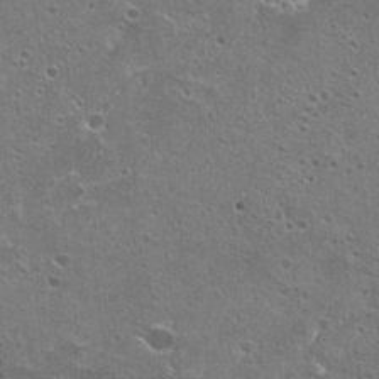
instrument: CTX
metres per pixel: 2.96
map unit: Hto
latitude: 22.6112
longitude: -42.2712
